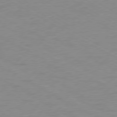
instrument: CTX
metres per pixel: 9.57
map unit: Ap
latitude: -77.5777
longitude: -73.7639
